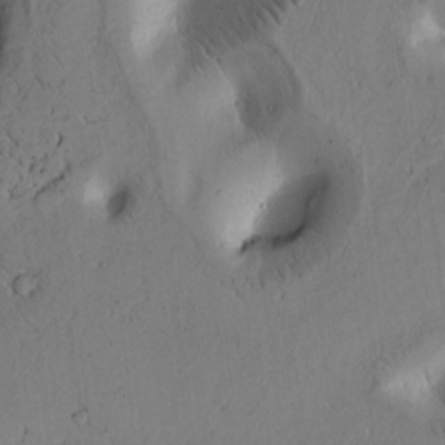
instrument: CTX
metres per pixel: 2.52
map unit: Htu
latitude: -3.1053
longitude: 169.9178
